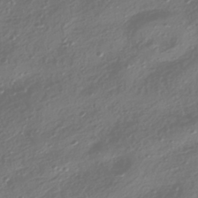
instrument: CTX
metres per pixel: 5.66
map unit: HNhu
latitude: -42.1227
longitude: 106.4440
